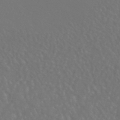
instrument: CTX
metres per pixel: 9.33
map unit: HNhu
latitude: -43.1620
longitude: 93.8611
